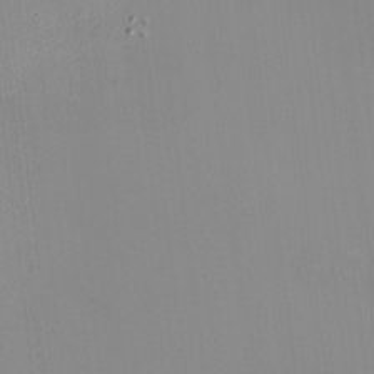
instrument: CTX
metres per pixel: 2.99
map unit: HNhu
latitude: 11.5182
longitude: 9.8989
